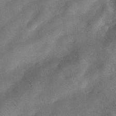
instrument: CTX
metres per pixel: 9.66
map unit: eHh
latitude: 26.0255
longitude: -68.7813
